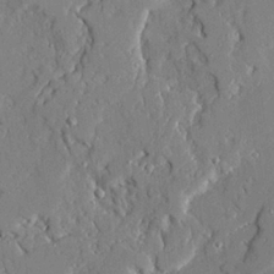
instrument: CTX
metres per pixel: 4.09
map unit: Ave
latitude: 22.9514
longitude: -129.0647
